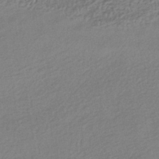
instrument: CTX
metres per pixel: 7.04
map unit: HNhu
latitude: -41.0675
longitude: 95.2187
